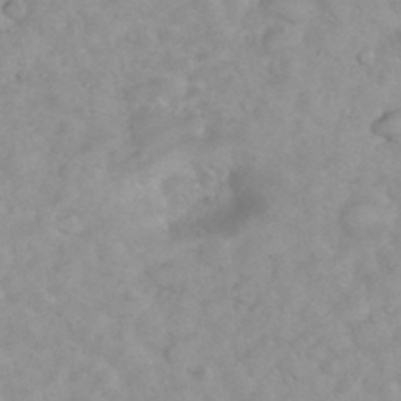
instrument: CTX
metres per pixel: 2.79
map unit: eHh
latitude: 35.6316
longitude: -62.7436
